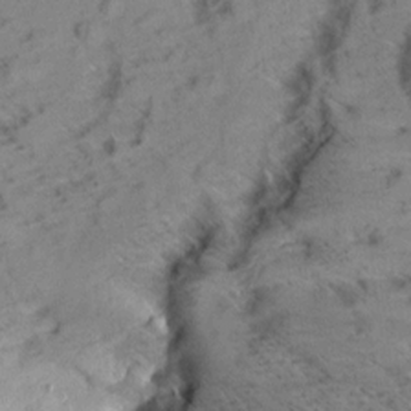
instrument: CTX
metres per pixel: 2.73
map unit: Aa
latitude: 9.3860
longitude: -139.8583
